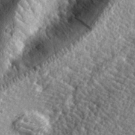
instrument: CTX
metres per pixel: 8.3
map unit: eHh
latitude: 34.6490
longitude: -79.8017
